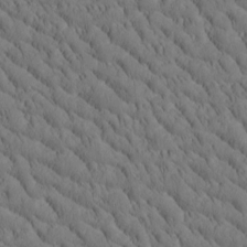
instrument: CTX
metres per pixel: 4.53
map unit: Htu
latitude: -4.6329
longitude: 173.4643
